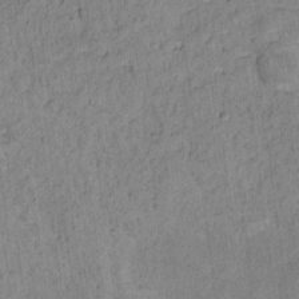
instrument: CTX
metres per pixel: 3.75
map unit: Nhu
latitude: 15.0648
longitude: -31.4049
